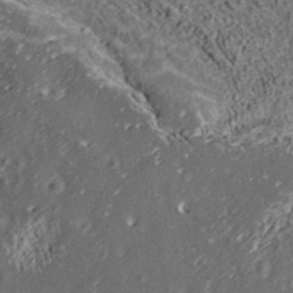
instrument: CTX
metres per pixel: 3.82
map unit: ANa
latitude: 37.0081
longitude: 17.5966
